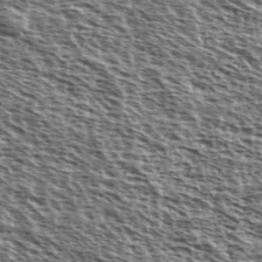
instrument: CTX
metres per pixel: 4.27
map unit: Ave
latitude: 38.3089
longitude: -110.5924
